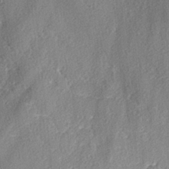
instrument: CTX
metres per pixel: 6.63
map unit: lAvf
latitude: -4.1605
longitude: -108.3278
